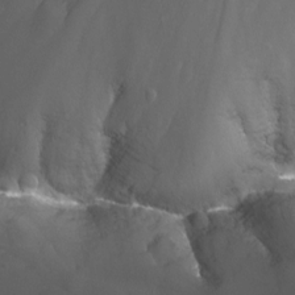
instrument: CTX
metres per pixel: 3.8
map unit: Nhu
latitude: -14.1228
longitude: -64.1956
